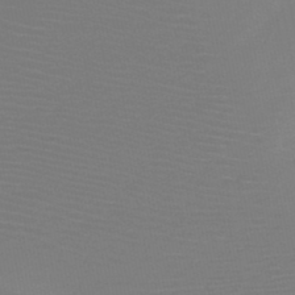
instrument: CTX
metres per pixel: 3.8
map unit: HNb
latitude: -47.1809
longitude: -43.3104
